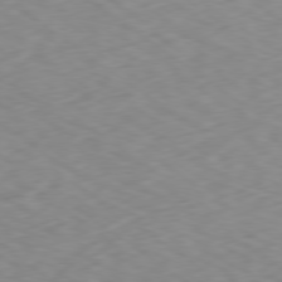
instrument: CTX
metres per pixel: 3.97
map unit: Ap
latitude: -79.2187
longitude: -73.0081
